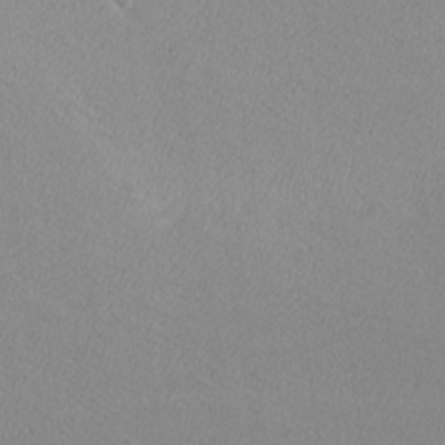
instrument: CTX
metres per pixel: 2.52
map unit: lHvf
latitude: -12.4629
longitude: -101.9717
